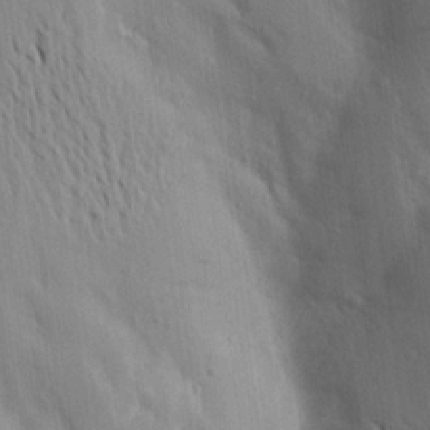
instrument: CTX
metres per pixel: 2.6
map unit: Aa
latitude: 17.2915
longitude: -149.0647
